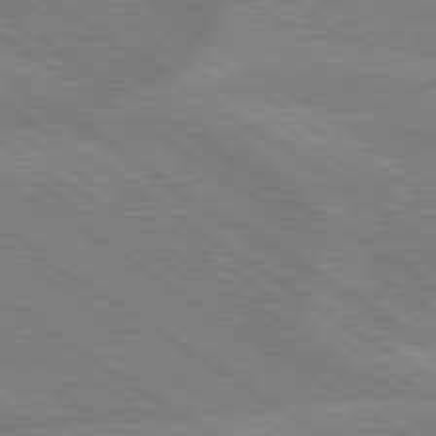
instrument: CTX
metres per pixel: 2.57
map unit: lApd
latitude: 79.4238
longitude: -161.9906
